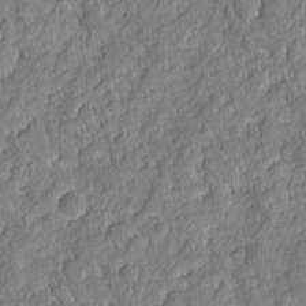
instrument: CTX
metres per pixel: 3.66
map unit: eHh
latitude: 6.9703
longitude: -76.1577
